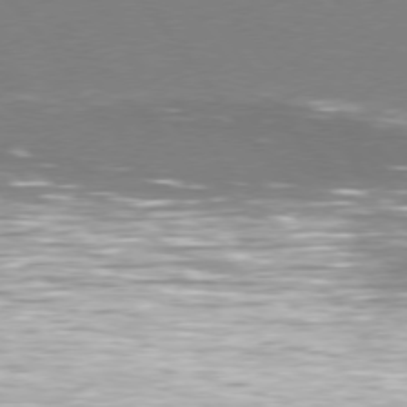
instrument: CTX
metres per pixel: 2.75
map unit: Hpe
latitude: 75.3482
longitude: -144.3845
